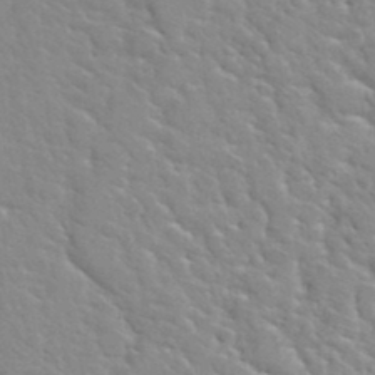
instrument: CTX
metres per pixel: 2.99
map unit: Hto
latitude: 35.9339
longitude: -50.4412
